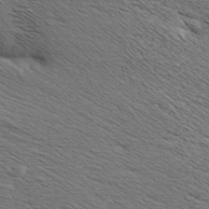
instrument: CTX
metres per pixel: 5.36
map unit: Aa
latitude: 6.6490
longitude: -137.8961
